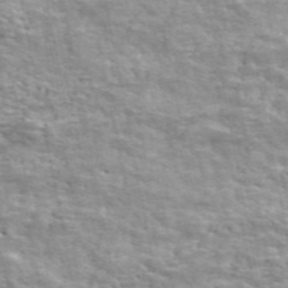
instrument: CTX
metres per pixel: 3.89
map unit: ANa
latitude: 48.0633
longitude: -82.0255
